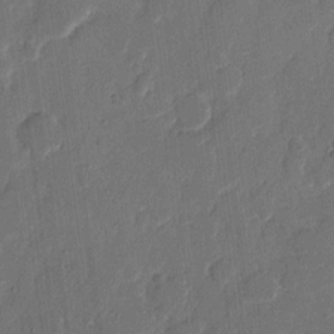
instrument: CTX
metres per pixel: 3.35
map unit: eHh
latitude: 9.3671
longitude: -68.6869
